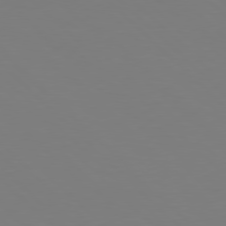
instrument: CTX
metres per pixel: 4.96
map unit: Hpe
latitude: 77.7638
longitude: -175.3860
